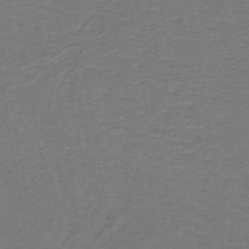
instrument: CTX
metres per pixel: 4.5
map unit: lHb
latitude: -42.1038
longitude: 53.6344
